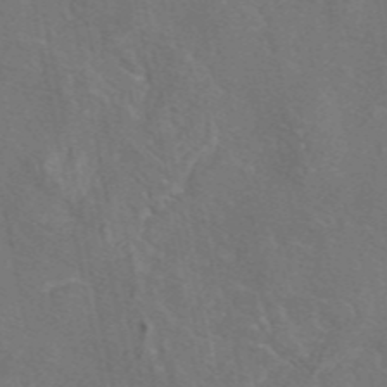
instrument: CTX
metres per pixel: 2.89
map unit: eAb
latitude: 46.1767
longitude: 107.5777
